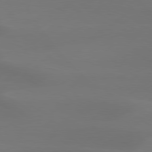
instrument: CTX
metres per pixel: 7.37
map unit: Hpe
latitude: 78.5357
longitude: -130.4034
